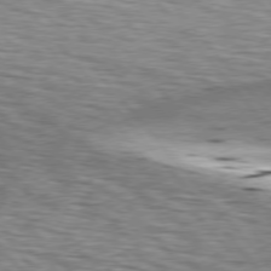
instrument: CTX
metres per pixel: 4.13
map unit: lApd
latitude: 76.5168
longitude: -61.5560
